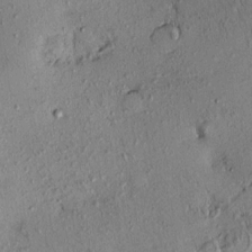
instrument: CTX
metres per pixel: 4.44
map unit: eHh
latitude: 0.0255
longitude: 15.3699
